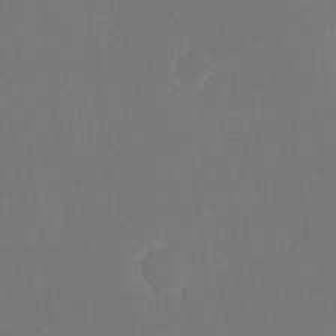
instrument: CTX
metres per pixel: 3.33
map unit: eHh
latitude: 19.1025
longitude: -67.8583
